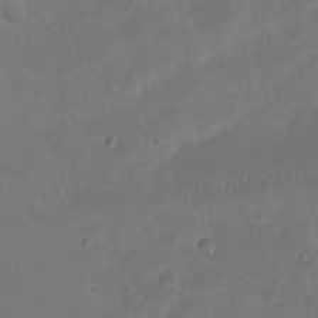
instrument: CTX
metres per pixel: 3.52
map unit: Nhu
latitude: 21.3671
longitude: -72.8002
